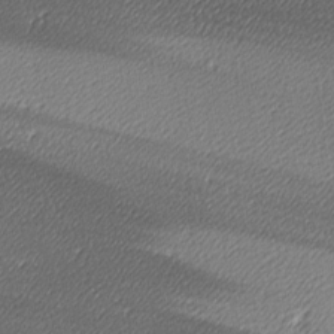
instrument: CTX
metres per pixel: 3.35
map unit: lAa
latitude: -10.4440
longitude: -126.5924
